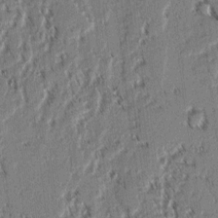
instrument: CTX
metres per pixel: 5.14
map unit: lAvf
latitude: 2.1578
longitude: -105.8962
